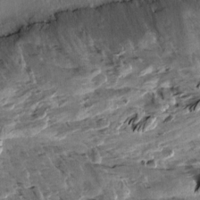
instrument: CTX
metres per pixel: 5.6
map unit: Aa
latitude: 10.7057
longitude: -141.5938
